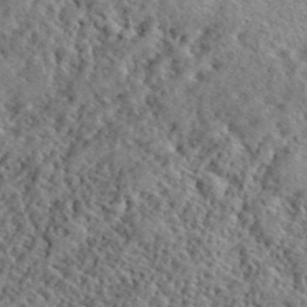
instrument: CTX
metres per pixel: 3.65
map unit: lHvf
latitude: 41.2348
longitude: -88.8569
